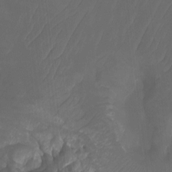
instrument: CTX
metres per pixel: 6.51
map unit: Htu
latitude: -14.3873
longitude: -46.1200
